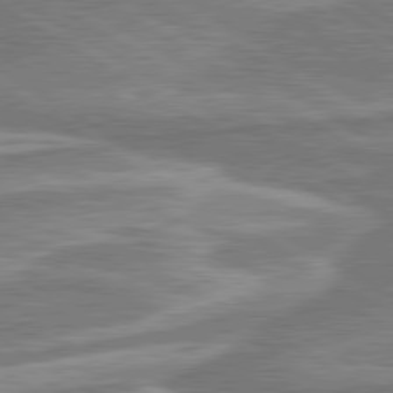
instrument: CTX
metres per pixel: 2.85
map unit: lApd
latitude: 80.4223
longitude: -177.3481
